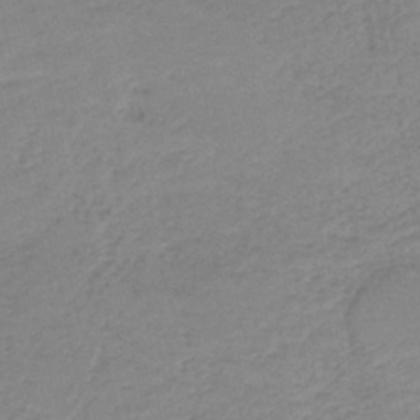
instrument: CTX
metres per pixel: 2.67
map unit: HNb
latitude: -40.4062
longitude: 49.9178
